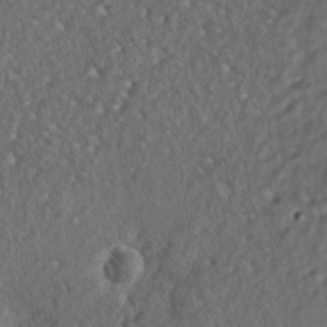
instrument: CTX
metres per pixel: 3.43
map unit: lAa
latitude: -5.8233
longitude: -125.0081
